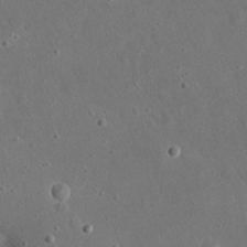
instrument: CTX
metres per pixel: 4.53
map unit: eHh
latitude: 23.5560
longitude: -67.4426
